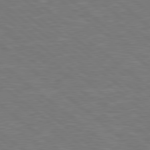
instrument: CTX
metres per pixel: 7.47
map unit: Hpe
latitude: 78.7058
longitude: -153.2159
